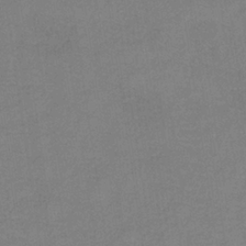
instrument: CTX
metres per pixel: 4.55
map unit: HNb
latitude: -34.4629
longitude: 54.4818
